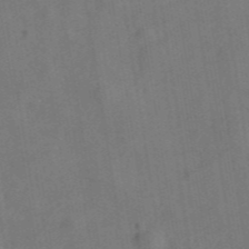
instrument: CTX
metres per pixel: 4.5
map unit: ANa
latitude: 44.2522
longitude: 25.6155
